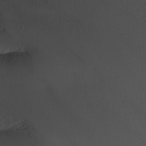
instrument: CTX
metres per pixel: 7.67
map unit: Ave
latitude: 2.6868
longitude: -111.3482
